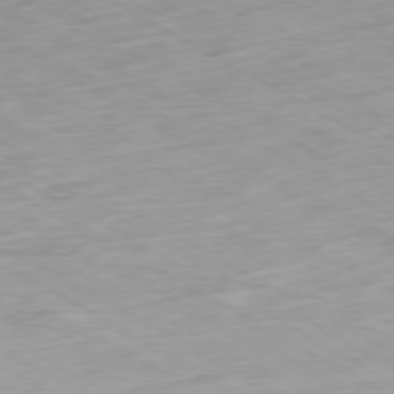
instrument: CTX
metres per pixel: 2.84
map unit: Ap
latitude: -79.2565
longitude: -68.9136
